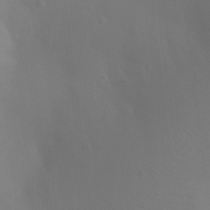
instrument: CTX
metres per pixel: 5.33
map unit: Ht
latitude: -3.8611
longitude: -25.7827
